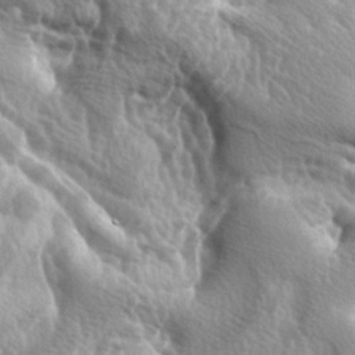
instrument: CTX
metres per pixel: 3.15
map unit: lAa
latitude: -6.2550
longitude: -125.4049
